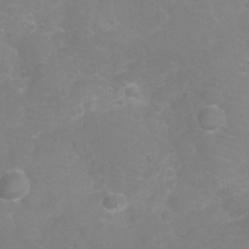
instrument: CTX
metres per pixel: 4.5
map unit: Ht
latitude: -7.4643
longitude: -20.8758
